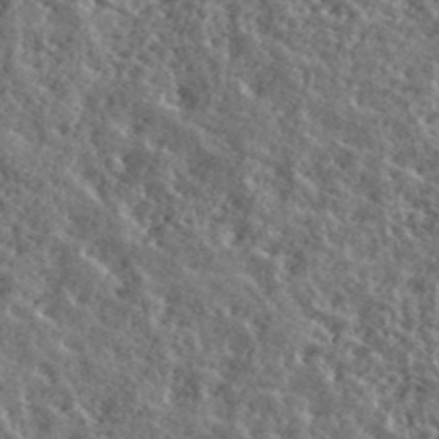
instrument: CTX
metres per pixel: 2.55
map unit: ANa
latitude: 40.2522
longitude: -89.7639
